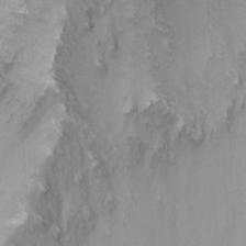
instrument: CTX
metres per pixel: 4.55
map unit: Nhu
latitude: -5.9367
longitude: -49.2159
